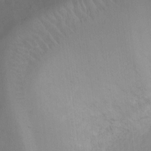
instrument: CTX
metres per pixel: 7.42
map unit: Ht
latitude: -9.3887
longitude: -22.4223
